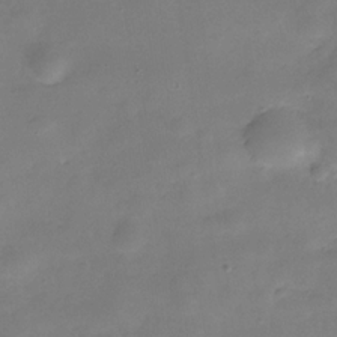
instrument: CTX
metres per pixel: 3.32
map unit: Hve
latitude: -31.1809
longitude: 93.3510
